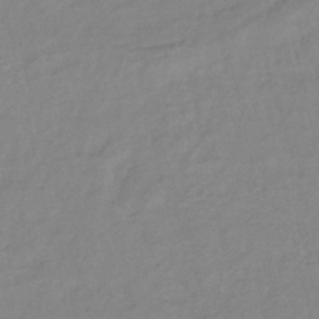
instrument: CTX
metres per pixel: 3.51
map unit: lHb
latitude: -41.3509
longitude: 76.1984
